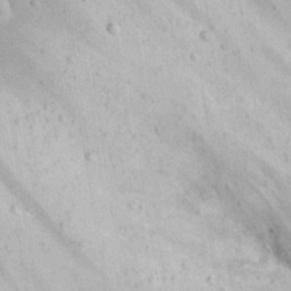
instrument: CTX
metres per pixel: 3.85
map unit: Nhu
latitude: 21.7639
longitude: -71.5749
